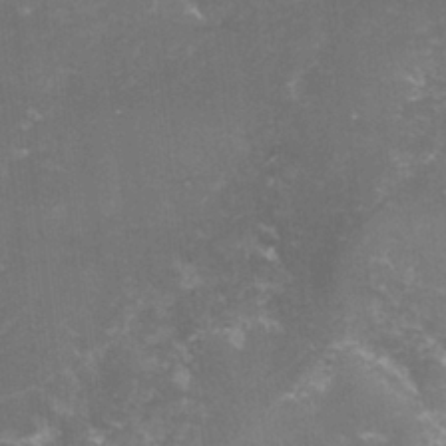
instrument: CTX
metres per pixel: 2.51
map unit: lHvf
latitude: -15.6722
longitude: -100.8191
